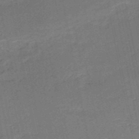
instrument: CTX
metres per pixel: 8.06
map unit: HNb
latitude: -51.0864
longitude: -40.4789
